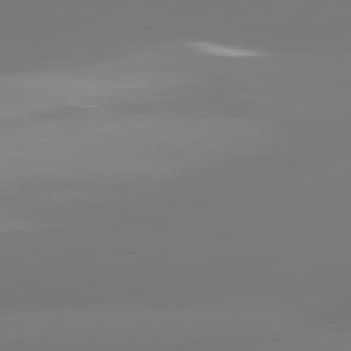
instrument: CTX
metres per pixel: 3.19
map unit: lApd
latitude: 81.4237
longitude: -165.6883
